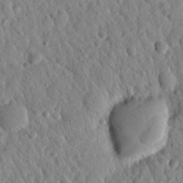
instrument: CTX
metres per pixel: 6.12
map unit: Nhu
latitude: 21.6127
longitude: -77.8016
